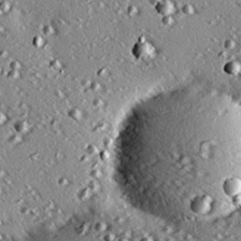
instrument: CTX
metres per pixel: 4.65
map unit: eHh
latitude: 22.1389
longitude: -90.1767
